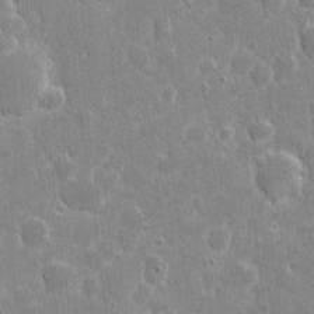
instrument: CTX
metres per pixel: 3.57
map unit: eHh
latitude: 6.5735
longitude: -70.0633
